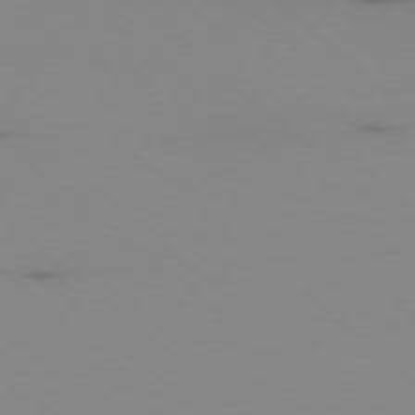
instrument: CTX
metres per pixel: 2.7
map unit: Ap
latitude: -77.3888
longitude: -67.3481
